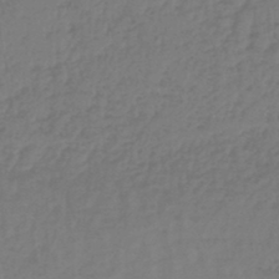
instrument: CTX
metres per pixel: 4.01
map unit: lHb
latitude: -45.4643
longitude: 67.8611
